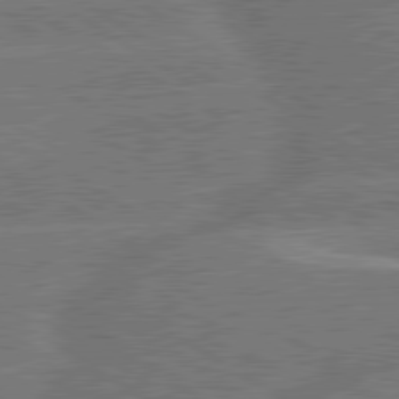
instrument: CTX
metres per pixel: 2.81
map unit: lApd
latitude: 79.9717
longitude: -145.9717
